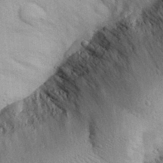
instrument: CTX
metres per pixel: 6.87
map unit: Aa
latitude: 30.1767
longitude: -137.2915
